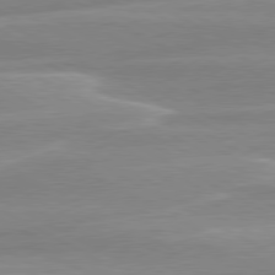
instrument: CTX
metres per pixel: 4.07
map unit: lApd
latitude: 79.9528
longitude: -114.8946
